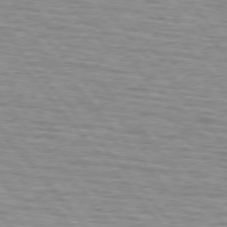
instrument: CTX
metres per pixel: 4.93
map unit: lApd
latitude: 75.5938
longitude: -82.4790
